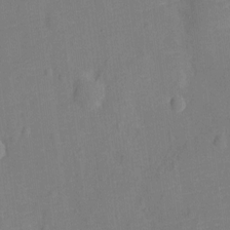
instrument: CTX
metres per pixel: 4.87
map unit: Ht
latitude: -11.3510
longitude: -24.6868
